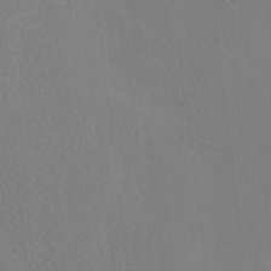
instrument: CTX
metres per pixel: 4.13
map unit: eHh
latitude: -3.5777
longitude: 19.5021
